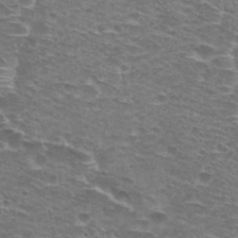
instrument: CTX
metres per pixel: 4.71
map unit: Hto
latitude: 28.6112
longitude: -48.7057
